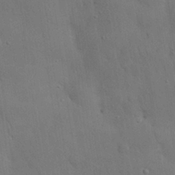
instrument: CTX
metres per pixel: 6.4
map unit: Nhu
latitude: 27.1592
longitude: -69.5182
